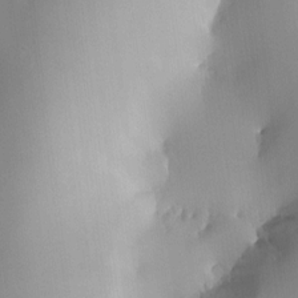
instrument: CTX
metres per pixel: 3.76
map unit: HNhu
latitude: 6.2522
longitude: 8.6896
